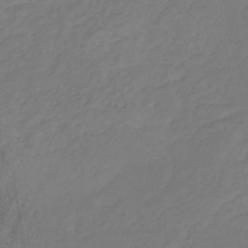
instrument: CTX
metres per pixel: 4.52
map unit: eHb
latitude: -30.5951
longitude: 63.5021
